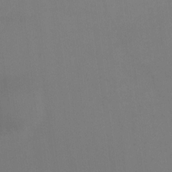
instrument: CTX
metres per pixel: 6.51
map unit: Ht
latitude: 1.3292
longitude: -33.5938
